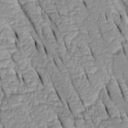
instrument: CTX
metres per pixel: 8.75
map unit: Htu
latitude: -0.1984
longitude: 150.2361
